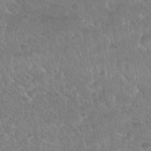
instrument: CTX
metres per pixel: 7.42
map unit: Nhu
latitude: 31.1970
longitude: -51.5371
